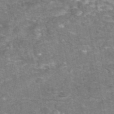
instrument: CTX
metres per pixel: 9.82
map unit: eAb
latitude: 47.0837
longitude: 103.7478
